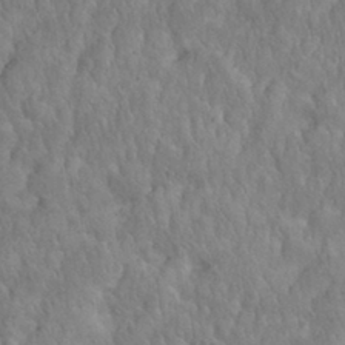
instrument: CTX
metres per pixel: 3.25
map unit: eHh
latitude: 31.6127
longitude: -67.0836
